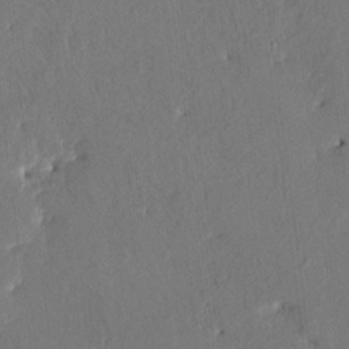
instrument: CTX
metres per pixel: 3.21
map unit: HNhu
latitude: 4.7624
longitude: -4.8380
